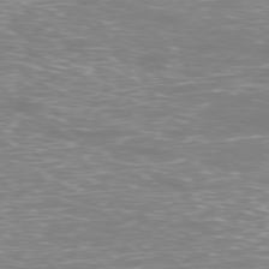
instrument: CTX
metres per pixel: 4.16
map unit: Ap
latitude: -78.9163
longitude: -61.7449
